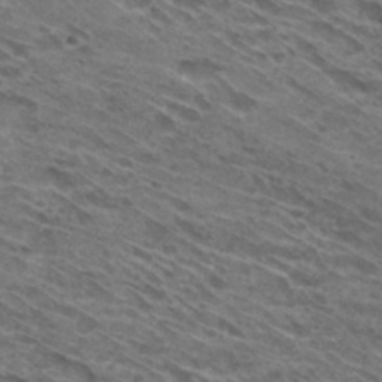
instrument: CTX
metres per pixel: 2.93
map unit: Hto
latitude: 30.5924
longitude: -45.1403
